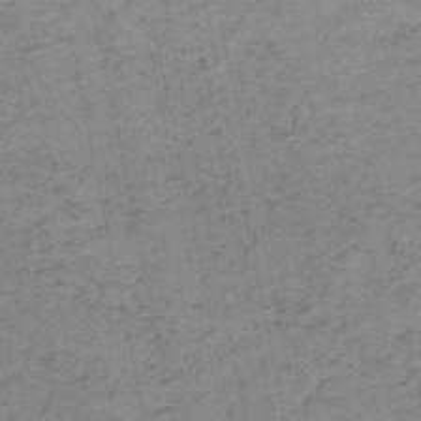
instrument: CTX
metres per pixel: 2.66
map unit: HNb
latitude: -51.0864
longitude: -51.6882
